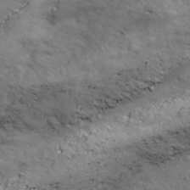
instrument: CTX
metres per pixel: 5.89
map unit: Ave
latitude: 18.0633
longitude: -132.9136
